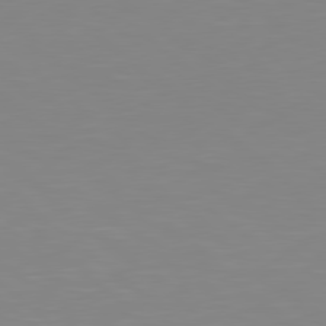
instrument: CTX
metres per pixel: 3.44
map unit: Hpe
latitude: 78.8380
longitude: -172.0444
